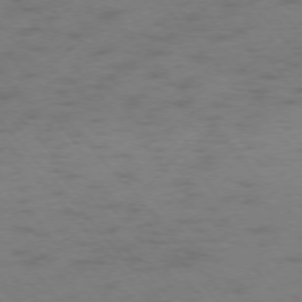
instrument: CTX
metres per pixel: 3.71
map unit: Ap
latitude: -75.9178
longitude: -66.4412
